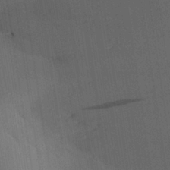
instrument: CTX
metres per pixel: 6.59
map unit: Aa
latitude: 29.5749
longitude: -145.2348
